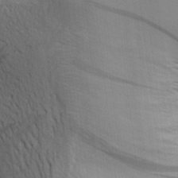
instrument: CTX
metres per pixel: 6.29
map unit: Aa
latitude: 26.9892
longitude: -143.2726
